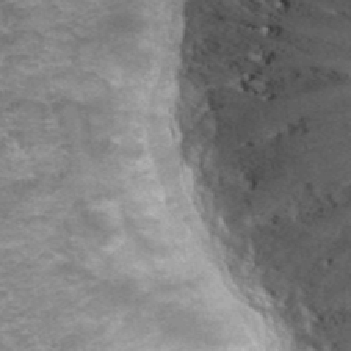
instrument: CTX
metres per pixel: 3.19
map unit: Hto
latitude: 37.5749
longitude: -41.5182
